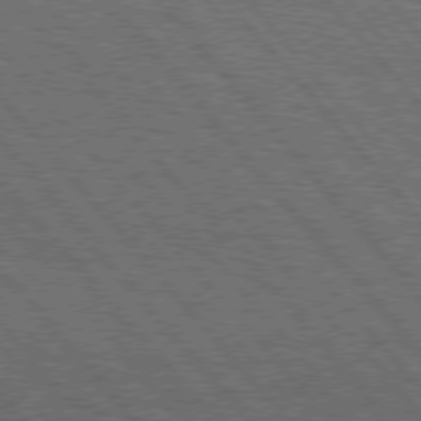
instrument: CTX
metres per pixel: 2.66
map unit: Hpe
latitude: 75.9339
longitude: -153.8395
